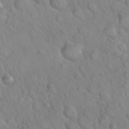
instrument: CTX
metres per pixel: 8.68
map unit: Nhu
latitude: 26.4412
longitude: -55.9528
